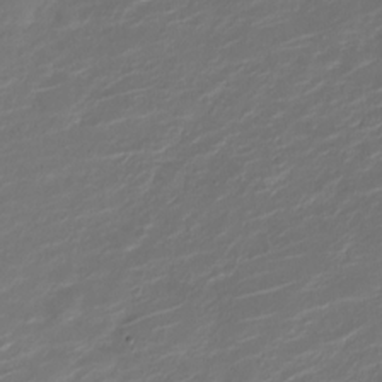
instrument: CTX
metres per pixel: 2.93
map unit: Nve
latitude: -20.1416
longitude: 105.2754
